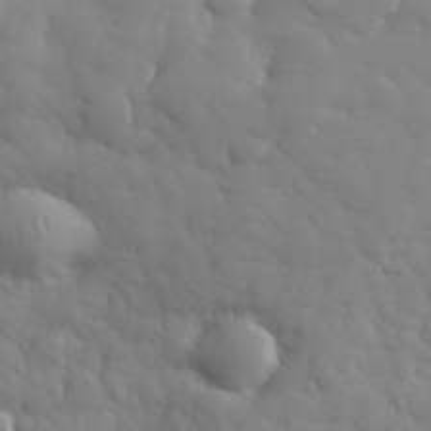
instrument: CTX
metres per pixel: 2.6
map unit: eHh
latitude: 32.0255
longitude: -69.1025
